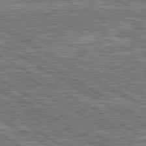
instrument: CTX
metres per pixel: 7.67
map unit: lApd
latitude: 80.6113
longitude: 172.4440
